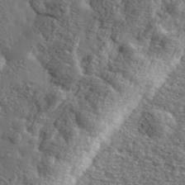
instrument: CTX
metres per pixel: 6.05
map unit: eHh
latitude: 36.0444
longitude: -80.6113
